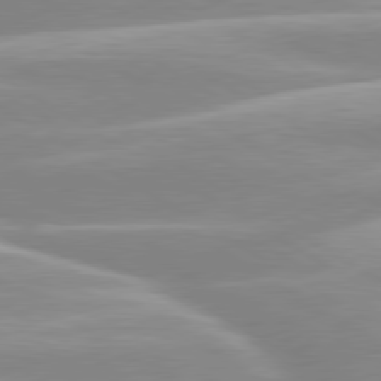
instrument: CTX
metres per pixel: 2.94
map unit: lApd
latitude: 80.0633
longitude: -128.3089
